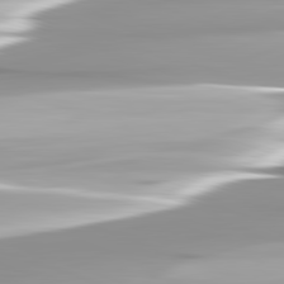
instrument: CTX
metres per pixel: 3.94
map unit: lApd
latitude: 82.6679
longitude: -139.0458
